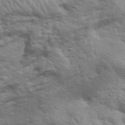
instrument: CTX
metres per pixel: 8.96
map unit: eHh
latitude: 36.8191
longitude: -81.1403
